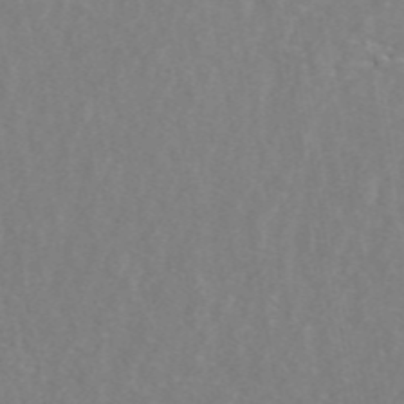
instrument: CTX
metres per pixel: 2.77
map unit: ANa
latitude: 44.8947
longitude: 23.2943
